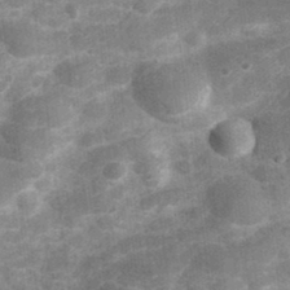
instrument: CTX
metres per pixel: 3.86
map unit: Hve
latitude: 32.3467
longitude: 151.6155
